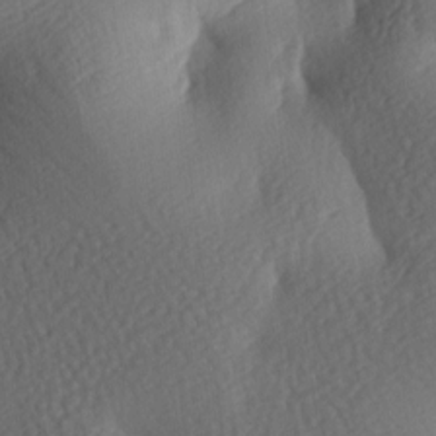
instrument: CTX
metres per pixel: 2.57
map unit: lAa
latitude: -8.3873
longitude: -126.8947
